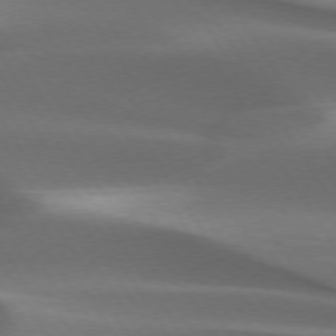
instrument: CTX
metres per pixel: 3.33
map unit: lApd
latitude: 73.4427
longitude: -52.1200
